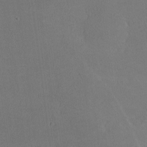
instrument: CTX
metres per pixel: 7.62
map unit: lHvf
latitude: -9.9178
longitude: -100.3089
